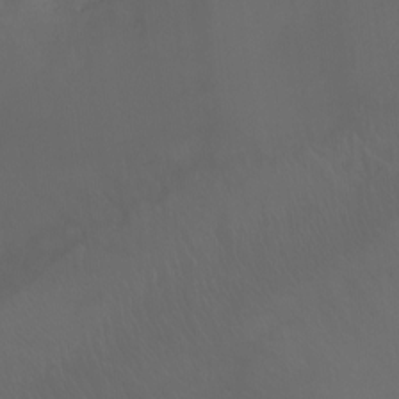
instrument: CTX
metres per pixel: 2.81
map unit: Ht
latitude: -7.9178
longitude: -38.8002
